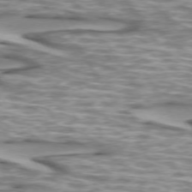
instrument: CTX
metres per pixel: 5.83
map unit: lApd
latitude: 73.3671
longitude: -56.7435
